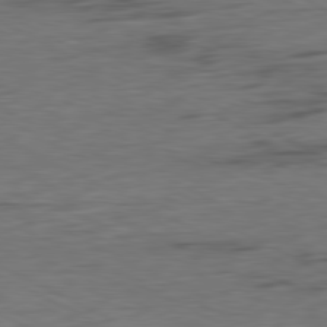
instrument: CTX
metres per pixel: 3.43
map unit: Ap
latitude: -81.4644
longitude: -77.1970
